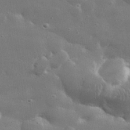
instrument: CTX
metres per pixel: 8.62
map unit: lHvf
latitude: 31.2915
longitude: -89.2159
